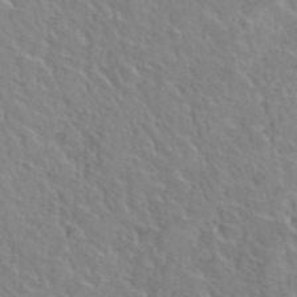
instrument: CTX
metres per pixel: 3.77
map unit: Hto
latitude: 37.0270
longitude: -47.4427
